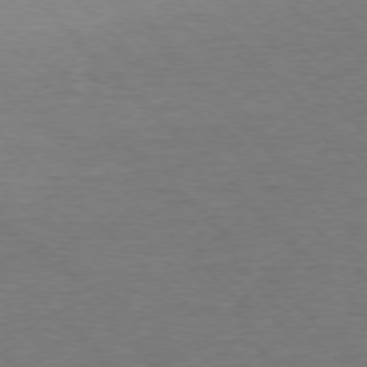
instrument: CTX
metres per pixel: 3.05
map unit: Ap
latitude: -76.8030
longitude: -94.4790
